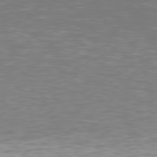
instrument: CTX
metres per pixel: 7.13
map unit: Hpe
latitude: 78.3090
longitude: -166.5545
